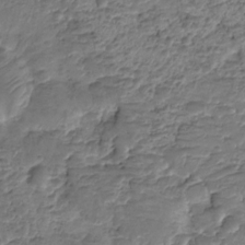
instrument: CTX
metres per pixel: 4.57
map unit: HNhu
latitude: -21.4076
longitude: 84.8408
